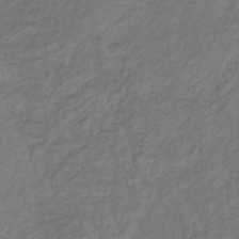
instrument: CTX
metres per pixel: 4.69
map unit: lHb
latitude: -36.1605
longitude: 71.6533
